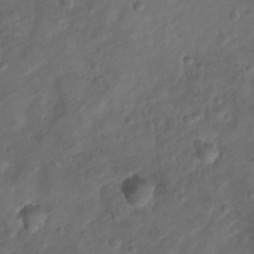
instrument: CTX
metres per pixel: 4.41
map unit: Nhu
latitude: 6.8191
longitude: -22.4790
